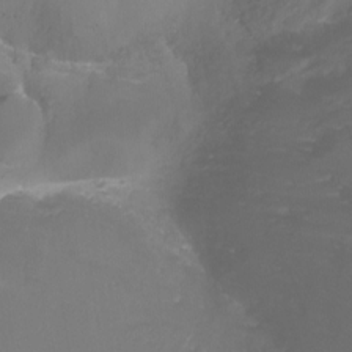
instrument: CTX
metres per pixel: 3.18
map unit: Nhu
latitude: -17.7100
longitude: -47.0837
